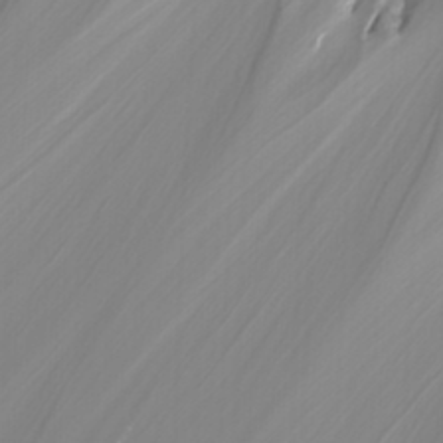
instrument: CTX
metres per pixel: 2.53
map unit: Htu
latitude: -10.1606
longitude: -74.9703
